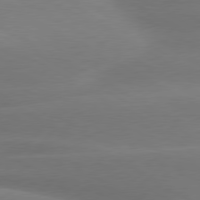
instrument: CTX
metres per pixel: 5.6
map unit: lApd
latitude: 79.2159
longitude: -115.4615
